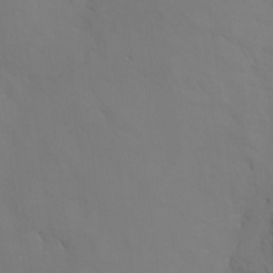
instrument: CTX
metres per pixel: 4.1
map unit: Ht
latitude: -10.6896
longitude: -34.7057
